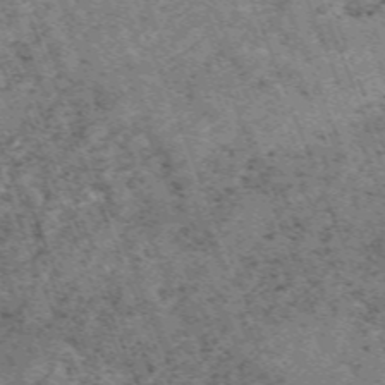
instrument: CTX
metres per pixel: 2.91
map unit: HNb
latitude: -55.0676
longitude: -48.2145
